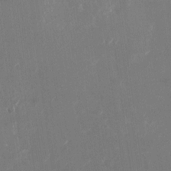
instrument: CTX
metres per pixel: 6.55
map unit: Nhu
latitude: -23.7856
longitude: -72.1389
